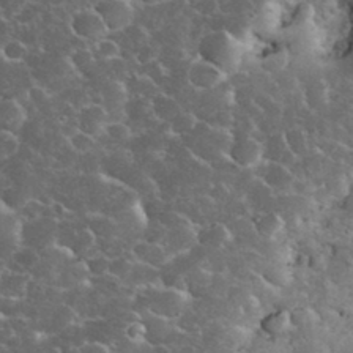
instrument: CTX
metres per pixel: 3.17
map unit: eHh
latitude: 34.2333
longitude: -65.7261
